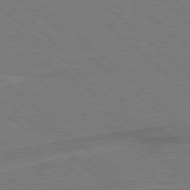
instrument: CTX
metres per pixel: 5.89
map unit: Hpe
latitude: 78.0255
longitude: -152.6113
